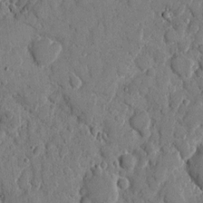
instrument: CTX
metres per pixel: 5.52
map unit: eHh
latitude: 9.3671
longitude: -67.3481
